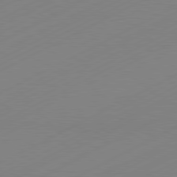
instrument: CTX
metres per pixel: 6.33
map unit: Hpe
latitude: -81.7856
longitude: 13.4832
